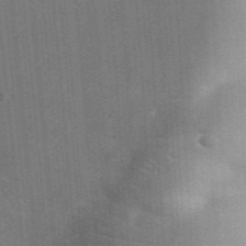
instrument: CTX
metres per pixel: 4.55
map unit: lHvf
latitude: 35.7638
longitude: -90.6302
